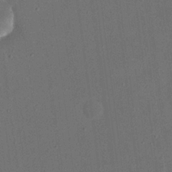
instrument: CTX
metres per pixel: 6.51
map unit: eHh
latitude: 18.7624
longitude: -69.0081
